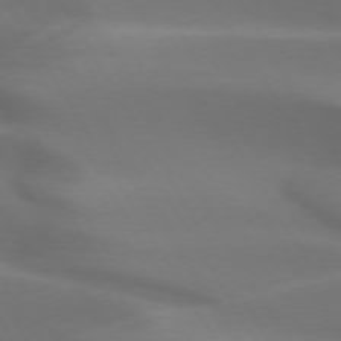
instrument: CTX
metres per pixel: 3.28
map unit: lApd
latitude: 73.0459
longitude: -50.2333
